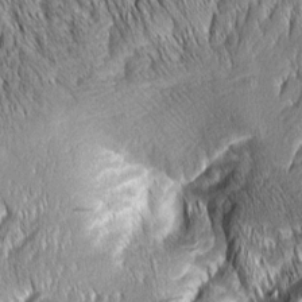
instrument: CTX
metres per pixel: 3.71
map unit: Aa
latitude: 7.5560
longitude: -131.1970
